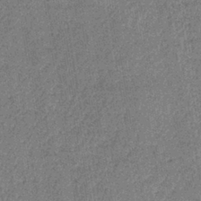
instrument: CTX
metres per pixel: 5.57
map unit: lHb
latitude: -39.2565
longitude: 74.0850
